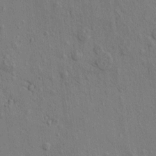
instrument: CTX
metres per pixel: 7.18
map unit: eHh
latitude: -1.1054
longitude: 18.4629
